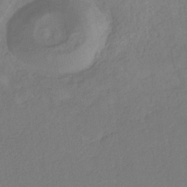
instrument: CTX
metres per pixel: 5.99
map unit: eHb
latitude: -30.6707
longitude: 67.9556
